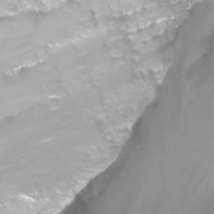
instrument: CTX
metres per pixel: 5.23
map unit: Nhu
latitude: -13.1998
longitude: -57.5182
